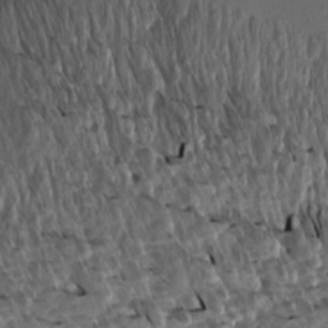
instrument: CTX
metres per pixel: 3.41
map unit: Aa
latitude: 13.2726
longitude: -140.1577
